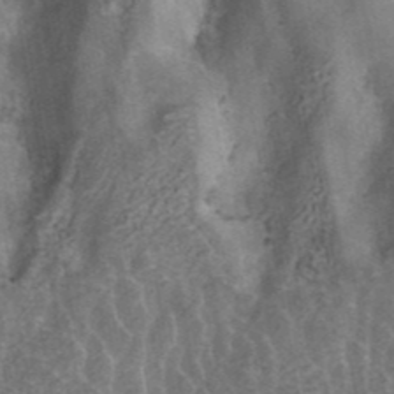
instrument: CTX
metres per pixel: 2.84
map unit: ANa
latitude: 42.6868
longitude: 16.4818
